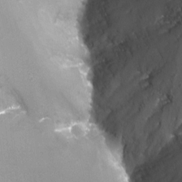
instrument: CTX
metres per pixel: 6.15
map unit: Nhu
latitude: -13.7100
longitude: -66.2900
